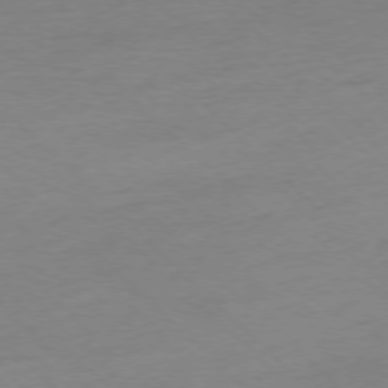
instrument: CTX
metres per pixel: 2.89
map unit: Ap
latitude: -77.2376
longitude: -62.7058
